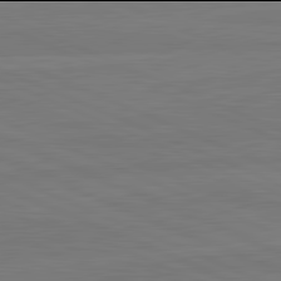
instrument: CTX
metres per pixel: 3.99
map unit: lApd
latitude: 81.9906
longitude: -178.2334
